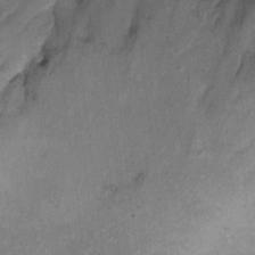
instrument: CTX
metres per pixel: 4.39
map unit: Ht
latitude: 8.4979
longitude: -38.3278
